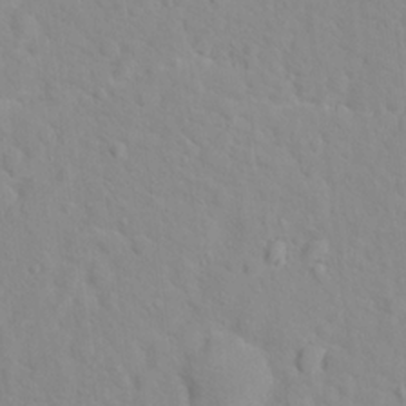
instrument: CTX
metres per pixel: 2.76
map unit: Hto
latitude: 16.4034
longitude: -36.2334
